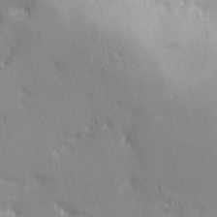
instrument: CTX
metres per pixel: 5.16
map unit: eHh
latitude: -2.8596
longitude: -81.3293
